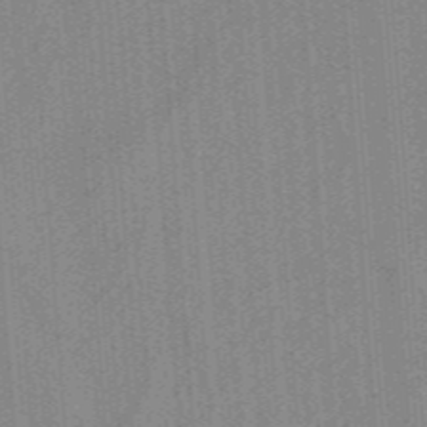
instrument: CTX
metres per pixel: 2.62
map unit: ANa
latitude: -38.0283
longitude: 95.1809
